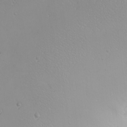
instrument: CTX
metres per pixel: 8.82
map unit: Nhu
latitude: -6.7652
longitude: -81.1214
